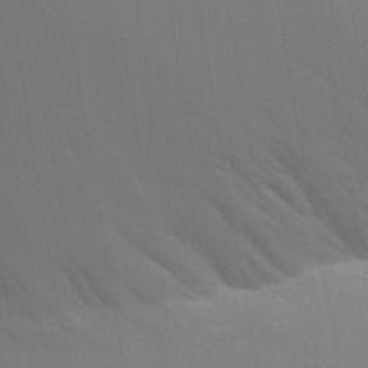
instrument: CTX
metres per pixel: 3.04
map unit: Aa
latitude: 29.9717
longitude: -135.3481
